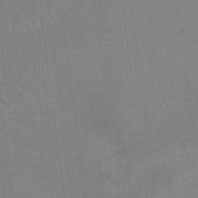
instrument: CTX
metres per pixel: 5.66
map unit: Hto
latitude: -13.1998
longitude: -40.2144
